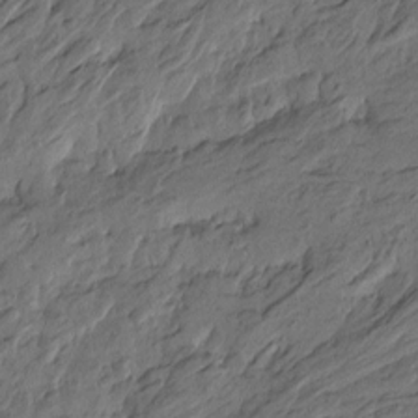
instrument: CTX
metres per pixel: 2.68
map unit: Htu
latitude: -6.3873
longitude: -179.6127
